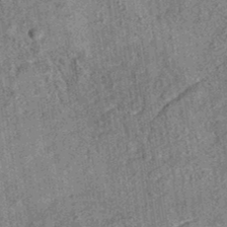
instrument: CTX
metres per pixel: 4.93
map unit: eAb
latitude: 35.4993
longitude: 115.2187
